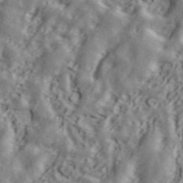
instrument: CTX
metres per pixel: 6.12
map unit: ANa
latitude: 43.4993
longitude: 47.4832
